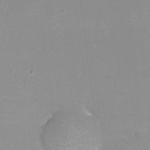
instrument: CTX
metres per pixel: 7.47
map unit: eHh
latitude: -12.2362
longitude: -61.4237
